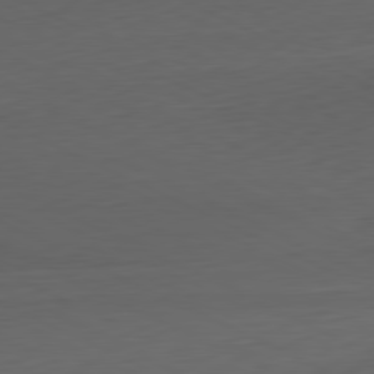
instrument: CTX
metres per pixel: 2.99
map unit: Hpe
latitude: -81.4455
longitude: 16.9731
